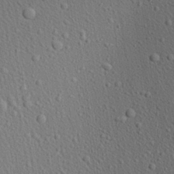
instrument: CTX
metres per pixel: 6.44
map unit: Aa
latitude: 22.7435
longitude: -138.9892
